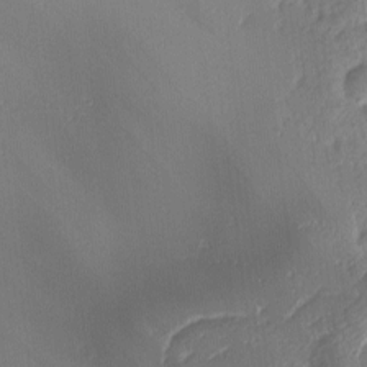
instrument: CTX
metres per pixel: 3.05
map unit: Ave
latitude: -9.0486
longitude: -123.4426
